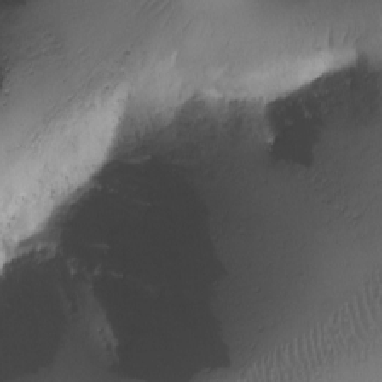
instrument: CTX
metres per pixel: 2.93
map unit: Ave
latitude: -7.5777
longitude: -119.1025
